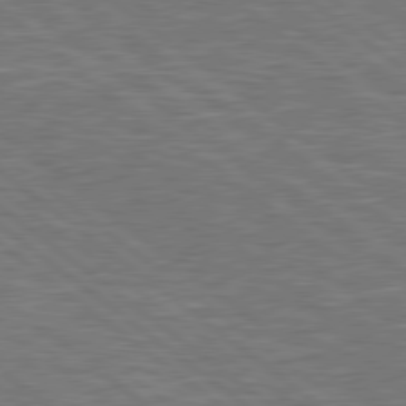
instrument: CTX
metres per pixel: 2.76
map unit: Hpe
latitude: 78.8380
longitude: -170.8758
